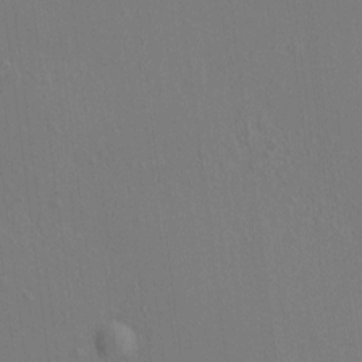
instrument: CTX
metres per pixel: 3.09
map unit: HNhu
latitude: 7.6127
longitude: 15.0109
